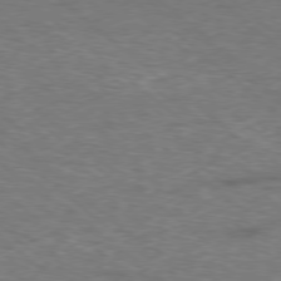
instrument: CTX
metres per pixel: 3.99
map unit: Hpe
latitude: -78.7463
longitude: 17.5211
